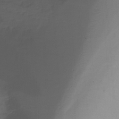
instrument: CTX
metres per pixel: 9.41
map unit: Ht
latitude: -15.6533
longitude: -45.7072
